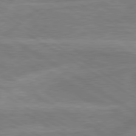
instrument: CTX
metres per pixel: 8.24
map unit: lApd
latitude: 79.7450
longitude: -172.9135
